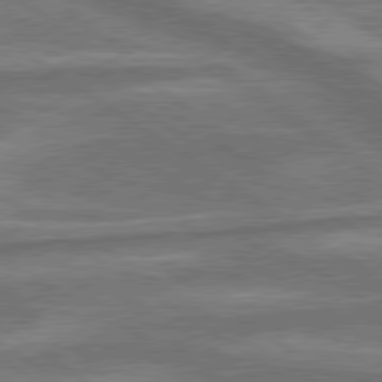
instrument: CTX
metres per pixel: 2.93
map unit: lApd
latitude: 79.7450
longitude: -171.7072
